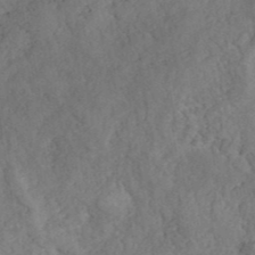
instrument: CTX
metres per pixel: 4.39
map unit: ANa
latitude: 41.0647
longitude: 52.0661
